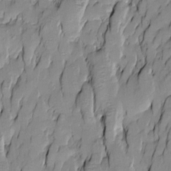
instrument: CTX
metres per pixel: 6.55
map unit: Htu
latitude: -9.7478
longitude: 176.4629
